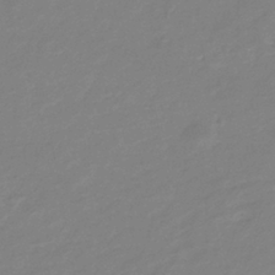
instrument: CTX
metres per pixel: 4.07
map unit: eHb
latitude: -38.0850
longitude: 76.6141
